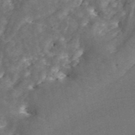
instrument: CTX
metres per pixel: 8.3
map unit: ANa
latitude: 45.2348
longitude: 38.9164
